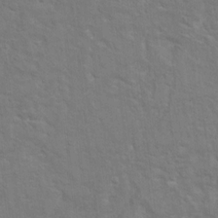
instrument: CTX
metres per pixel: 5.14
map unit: Hto
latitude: 9.9339
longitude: -35.6505
